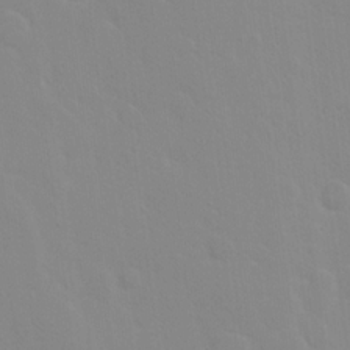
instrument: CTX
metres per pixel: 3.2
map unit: Hto
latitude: 16.9136
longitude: -39.5371
